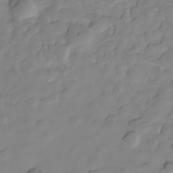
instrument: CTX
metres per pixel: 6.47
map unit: Hve
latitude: -28.9731
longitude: 91.6533
